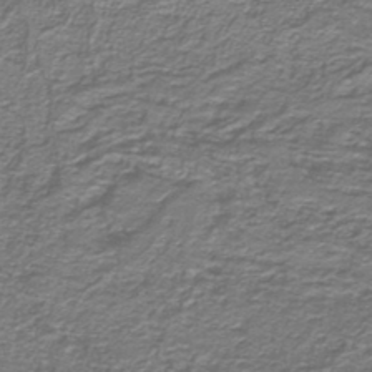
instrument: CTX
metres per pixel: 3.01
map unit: lHb
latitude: -40.7085
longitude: 54.7085
